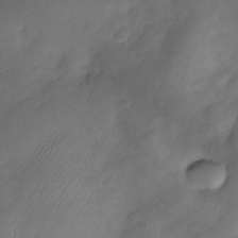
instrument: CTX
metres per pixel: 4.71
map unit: Nhe
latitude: -33.8989
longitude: -143.9717
